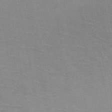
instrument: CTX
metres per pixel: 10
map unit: HNb
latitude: -46.8030
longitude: -47.3860
